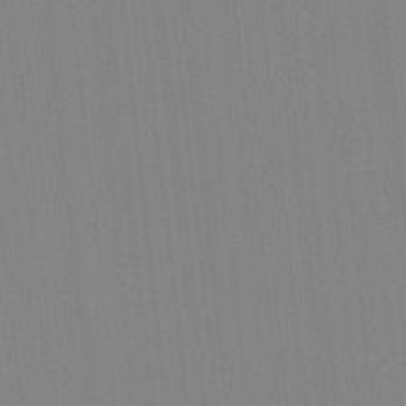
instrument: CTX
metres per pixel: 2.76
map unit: Ave
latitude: 3.6694
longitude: -112.9136
